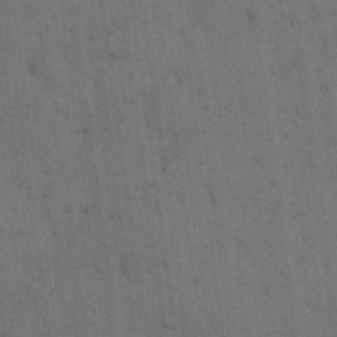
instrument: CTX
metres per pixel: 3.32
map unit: eHh
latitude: 18.8758
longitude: -63.4427
